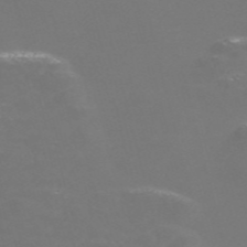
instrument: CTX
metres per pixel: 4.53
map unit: Nve
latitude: -57.0297
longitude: 52.5006
